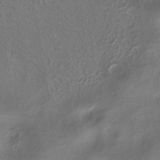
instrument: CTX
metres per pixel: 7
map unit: ANa
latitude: -36.8974
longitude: 94.7274
